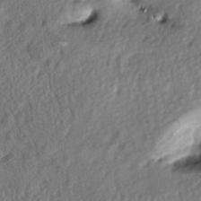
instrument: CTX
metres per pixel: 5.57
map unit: lAa
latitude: -7.8044
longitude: -126.7057
